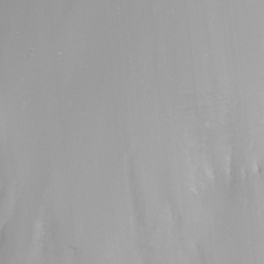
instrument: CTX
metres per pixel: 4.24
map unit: Nhu
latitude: -9.0486
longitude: -79.4994
